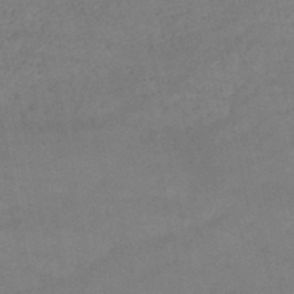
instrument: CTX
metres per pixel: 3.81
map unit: lHb
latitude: -46.5762
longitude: 62.2172
